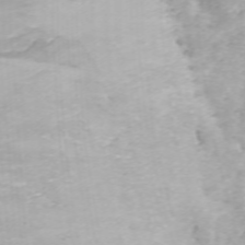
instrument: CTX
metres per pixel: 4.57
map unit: ANa
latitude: 40.9891
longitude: 33.9178
